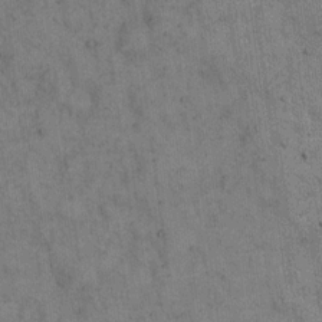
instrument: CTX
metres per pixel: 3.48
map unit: eHh
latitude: 15.5749
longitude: -62.8947
